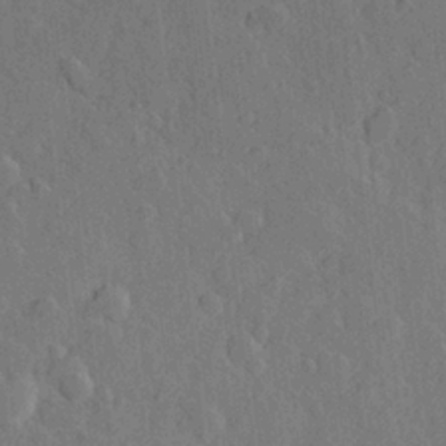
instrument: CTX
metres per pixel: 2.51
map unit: Hve
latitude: 25.0458
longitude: 149.1998
